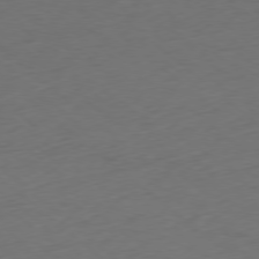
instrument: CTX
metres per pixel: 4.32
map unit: Ap
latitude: -78.4251
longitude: -69.6127
